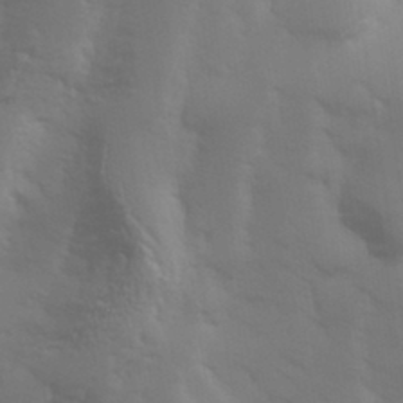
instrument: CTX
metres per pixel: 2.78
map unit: Hve
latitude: 33.1025
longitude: 150.3873
